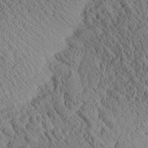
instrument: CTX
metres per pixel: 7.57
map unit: Aa
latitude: 25.0080
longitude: -133.9150
